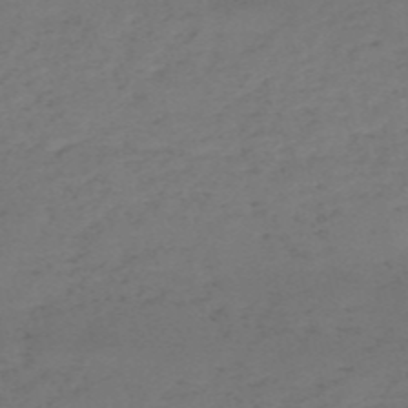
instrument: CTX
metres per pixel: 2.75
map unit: HNb
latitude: -55.1809
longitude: -44.2333
